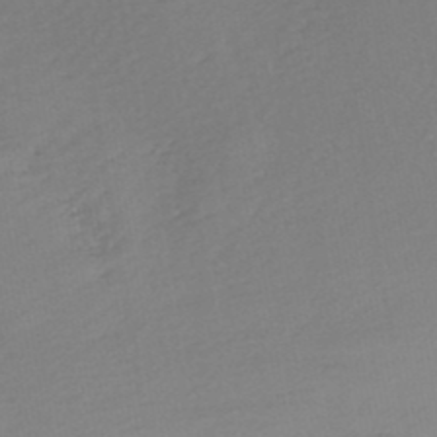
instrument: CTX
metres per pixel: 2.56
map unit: lHb
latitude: -47.0486
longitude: 57.8233
